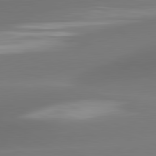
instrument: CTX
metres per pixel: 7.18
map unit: lApd
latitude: 81.6694
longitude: -161.0836
